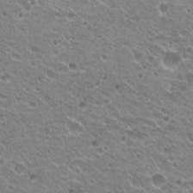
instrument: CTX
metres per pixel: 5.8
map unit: Hto
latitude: 20.8947
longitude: -33.0081
